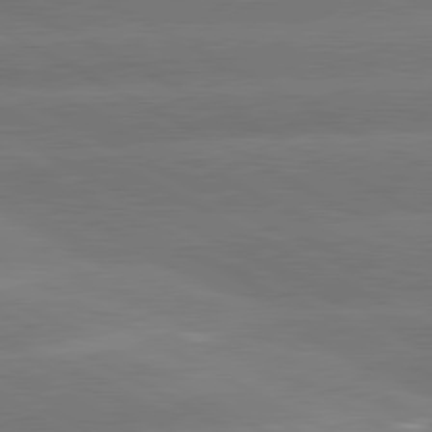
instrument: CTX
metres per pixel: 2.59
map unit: lApd
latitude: 80.8002
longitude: -150.3845
